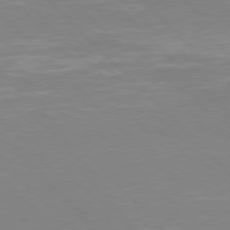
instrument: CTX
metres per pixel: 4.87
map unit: Hpe
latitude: 77.4993
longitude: -125.2914
